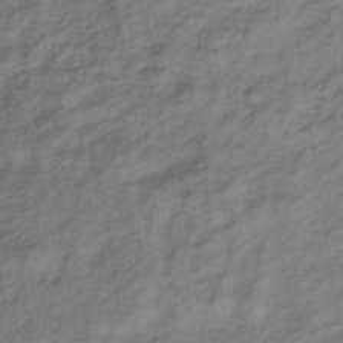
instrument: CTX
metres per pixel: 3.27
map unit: lHb
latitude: -33.3699
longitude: 65.5588
